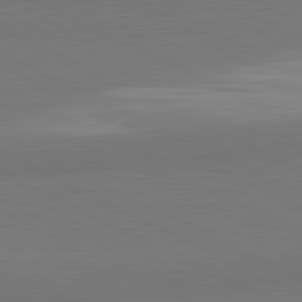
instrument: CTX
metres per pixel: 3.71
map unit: lApd
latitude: 81.7450
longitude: 158.4251
